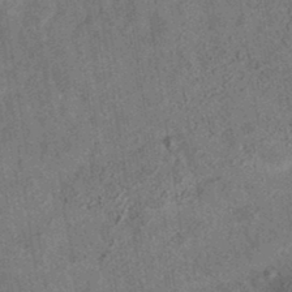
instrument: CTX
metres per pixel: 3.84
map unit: eAb
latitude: 34.9891
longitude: 111.0297
